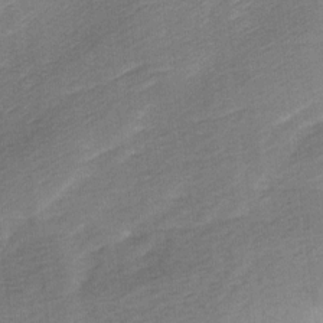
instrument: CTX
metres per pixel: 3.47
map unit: Ave
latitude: 10.5546
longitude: -106.7624
